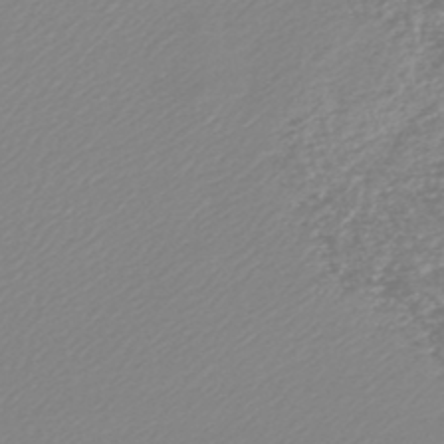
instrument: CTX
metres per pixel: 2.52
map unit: lHb
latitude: -45.2187
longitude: 65.3888
